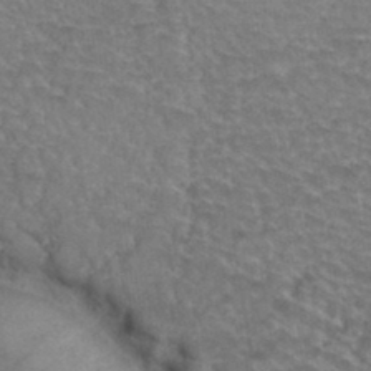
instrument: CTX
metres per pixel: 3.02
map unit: Hto
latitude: 35.2726
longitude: -44.1011
